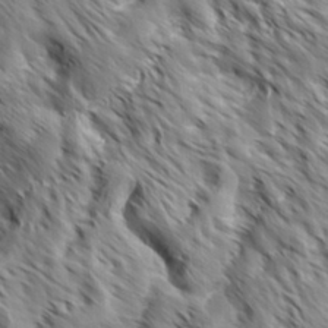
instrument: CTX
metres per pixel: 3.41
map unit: Hve
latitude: 32.0255
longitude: 148.9920
